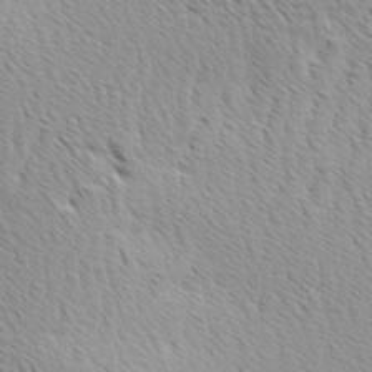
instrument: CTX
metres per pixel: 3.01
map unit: Ave
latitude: 10.2334
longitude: -107.4049
